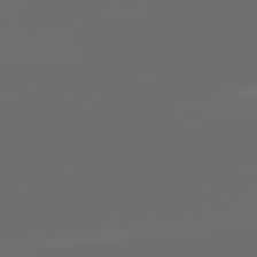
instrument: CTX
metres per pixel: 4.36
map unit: lApd
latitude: 82.2333
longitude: -164.6679
